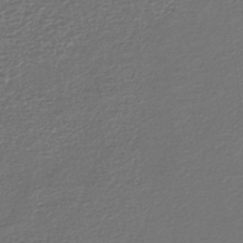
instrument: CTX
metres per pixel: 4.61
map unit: lHb
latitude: -43.3320
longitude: 71.2187
